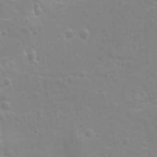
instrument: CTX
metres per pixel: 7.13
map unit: Ave
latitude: 18.1955
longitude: -133.7261
